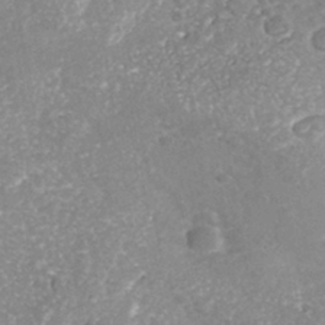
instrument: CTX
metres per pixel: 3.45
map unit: Nhe
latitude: -41.2754
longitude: -109.5560
